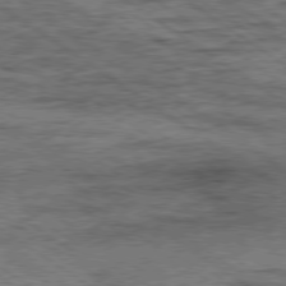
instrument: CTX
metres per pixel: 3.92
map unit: Ap
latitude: -80.1228
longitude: -50.6868
